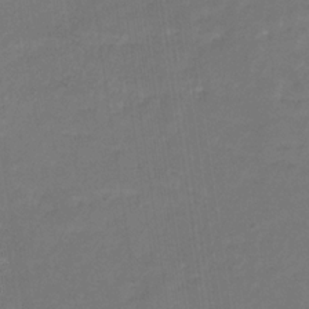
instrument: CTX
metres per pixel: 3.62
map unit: eHb
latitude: -33.2187
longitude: 72.8786
